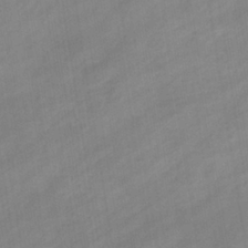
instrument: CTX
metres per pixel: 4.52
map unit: eHb
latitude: -37.2376
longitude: 79.4832
